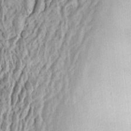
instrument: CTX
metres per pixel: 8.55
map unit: eHh
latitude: 4.6490
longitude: -77.8961
